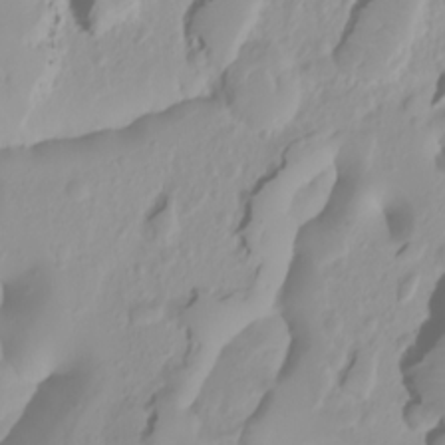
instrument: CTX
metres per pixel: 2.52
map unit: Nhu
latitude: -4.5951
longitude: -85.0081
